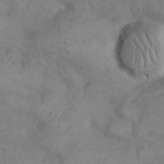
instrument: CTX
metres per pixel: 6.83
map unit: eHh
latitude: 21.4049
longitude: -61.4048
